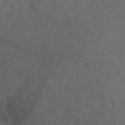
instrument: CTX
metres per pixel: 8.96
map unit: Hto
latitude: 4.7813
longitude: -32.0822
